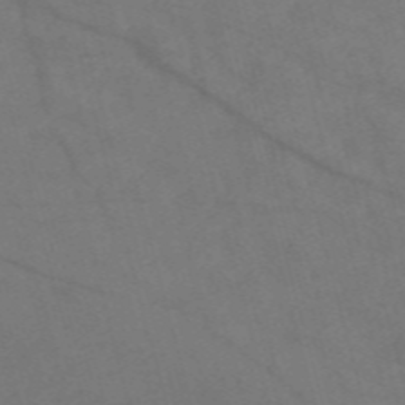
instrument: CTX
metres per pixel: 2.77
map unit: Nve
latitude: -58.1794
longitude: 51.3321
